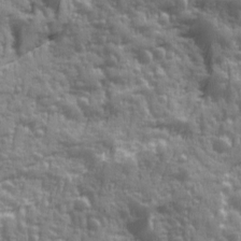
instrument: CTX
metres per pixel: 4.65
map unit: Ave
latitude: 12.2901
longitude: -103.7827
